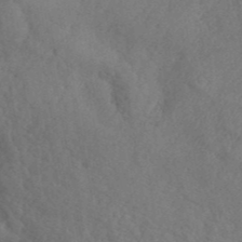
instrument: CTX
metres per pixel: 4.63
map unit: ANa
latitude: 41.6504
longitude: 53.6910
